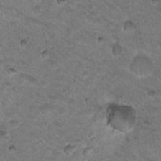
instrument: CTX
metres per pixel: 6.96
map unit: Nhu
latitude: 18.6490
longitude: -32.7057
